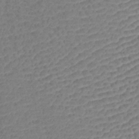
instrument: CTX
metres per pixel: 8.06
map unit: lHb
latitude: -42.1794
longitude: 78.3306
